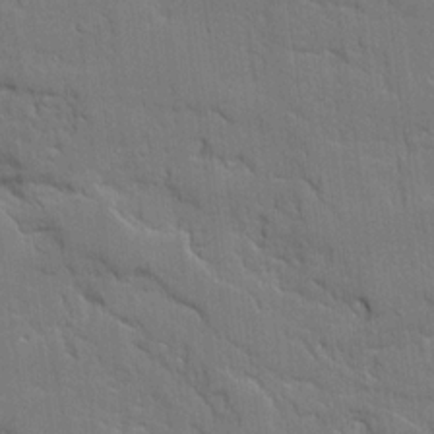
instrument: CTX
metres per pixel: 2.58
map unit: Ave
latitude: 18.5356
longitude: -128.4034
